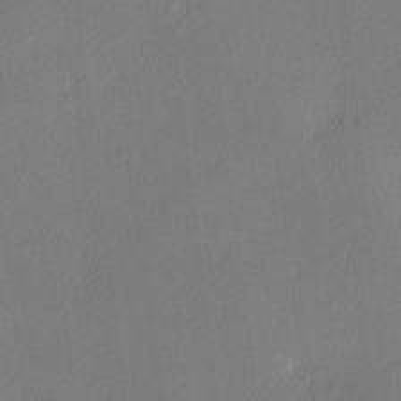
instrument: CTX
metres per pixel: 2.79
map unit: lHvf
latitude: -12.6896
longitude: -100.6868
